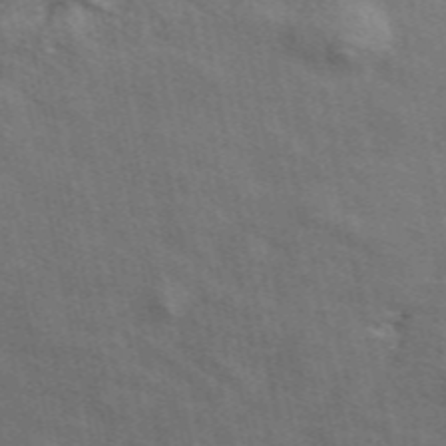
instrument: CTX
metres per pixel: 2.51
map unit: ANa
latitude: 49.9528
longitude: -82.4601
